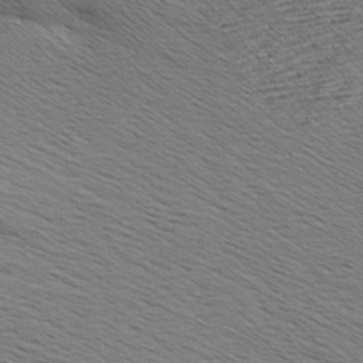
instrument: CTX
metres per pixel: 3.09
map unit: Aa
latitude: 8.7057
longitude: -140.8002
